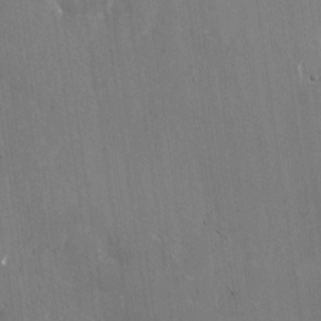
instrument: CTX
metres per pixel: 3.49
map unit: Nhu
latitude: -28.5763
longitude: -80.2900
